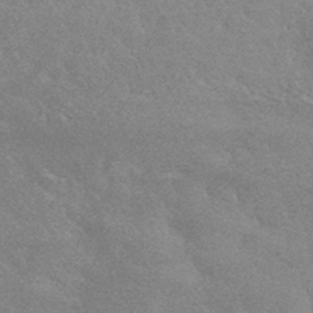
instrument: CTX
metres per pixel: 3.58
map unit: HNhu
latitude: -42.4440
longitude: 92.5007
